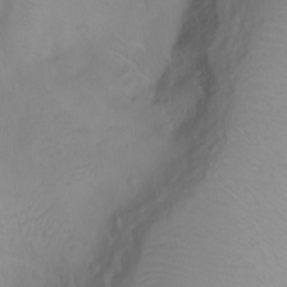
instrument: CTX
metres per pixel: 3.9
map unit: Ht
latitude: 1.5560
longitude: -36.5735
